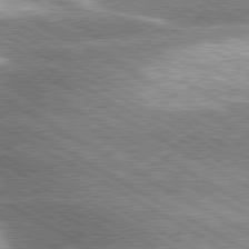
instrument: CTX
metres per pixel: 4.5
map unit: lApd
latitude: 80.0444
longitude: -121.1026
